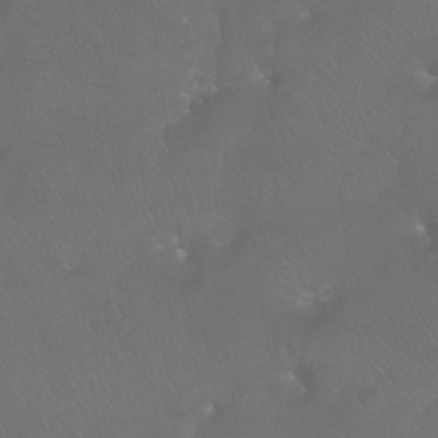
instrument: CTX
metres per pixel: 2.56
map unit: Htu
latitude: -7.6533
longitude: -33.6883
